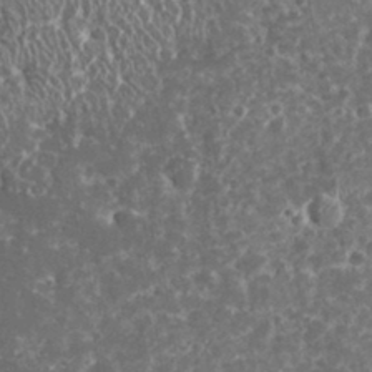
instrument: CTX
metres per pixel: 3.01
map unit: eHh
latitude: 32.8569
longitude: -62.3090
